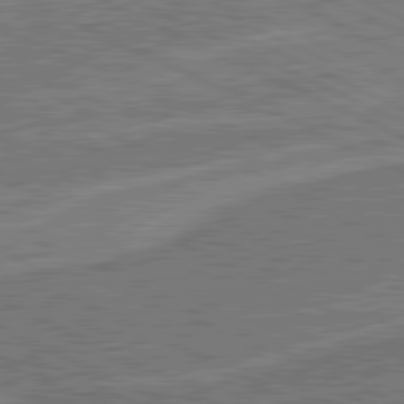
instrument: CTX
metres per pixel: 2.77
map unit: lApd
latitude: 80.9892
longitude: 140.1039
